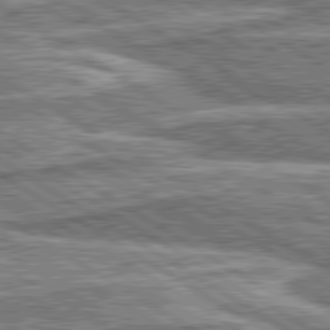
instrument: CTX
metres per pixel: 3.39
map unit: lApd
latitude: 80.4412
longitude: 172.9542
